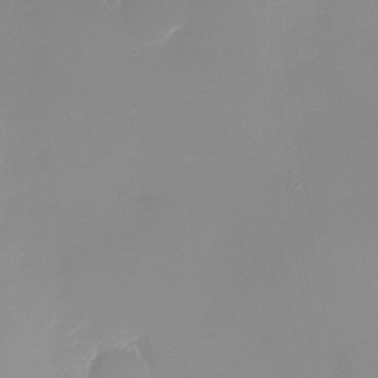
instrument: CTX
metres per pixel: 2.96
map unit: Nhu
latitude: -28.1984
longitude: -63.8773
